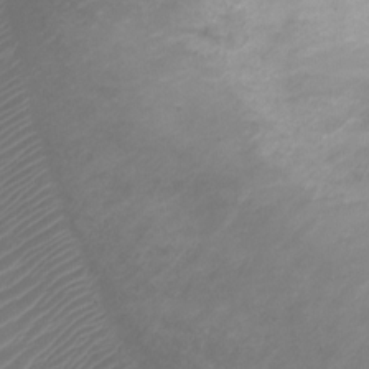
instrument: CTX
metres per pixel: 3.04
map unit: Ht
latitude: -1.5399
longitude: -18.8191
